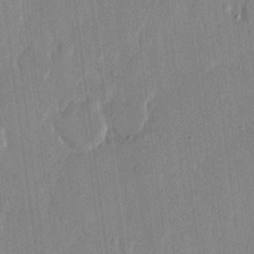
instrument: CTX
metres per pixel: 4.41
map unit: eHh
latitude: 13.4427
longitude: -69.5560
